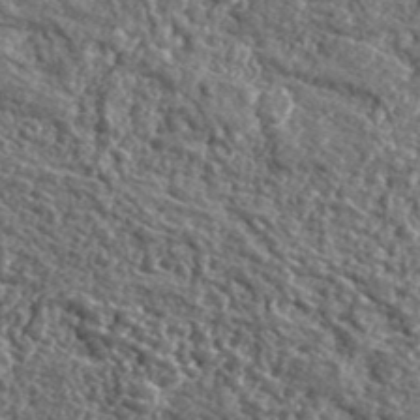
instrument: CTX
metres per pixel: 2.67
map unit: eHh
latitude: 42.1956
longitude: -90.3656
